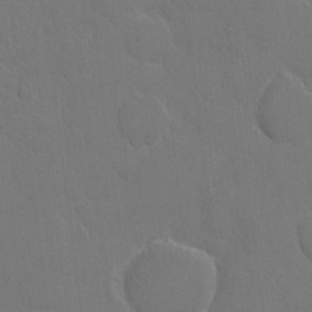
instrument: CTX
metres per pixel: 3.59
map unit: eHh
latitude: 5.4048
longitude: -65.9528
